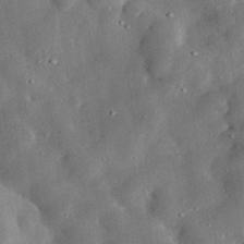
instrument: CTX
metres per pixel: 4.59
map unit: lHvf
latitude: 32.2711
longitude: -83.6316
